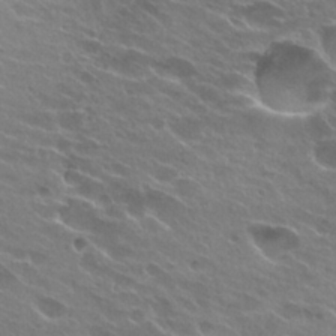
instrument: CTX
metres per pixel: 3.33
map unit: Hto
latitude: 25.2914
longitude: -37.4616
